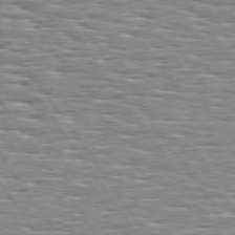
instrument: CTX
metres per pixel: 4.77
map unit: Hpe
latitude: 74.4034
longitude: -137.8773
